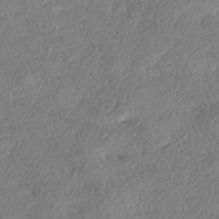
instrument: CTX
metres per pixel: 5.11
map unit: eHh
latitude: -42.1605
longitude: 121.7666
